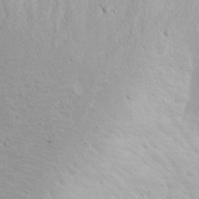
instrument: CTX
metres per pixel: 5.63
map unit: Nhu
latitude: -4.8030
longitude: -81.7450
